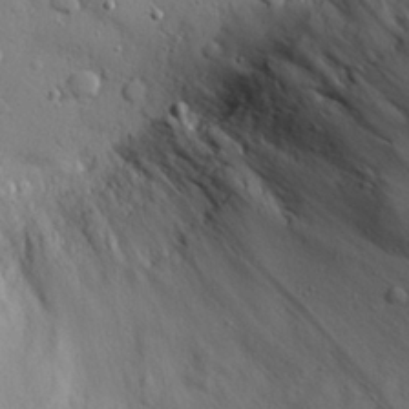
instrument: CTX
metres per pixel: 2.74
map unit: eHh
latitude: 28.3845
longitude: -78.3279
